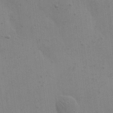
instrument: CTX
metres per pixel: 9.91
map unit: eHh
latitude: 20.3656
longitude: -62.4034
